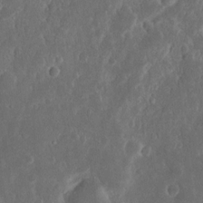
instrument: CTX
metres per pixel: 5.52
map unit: Nhu
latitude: 14.0633
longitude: -73.8773
